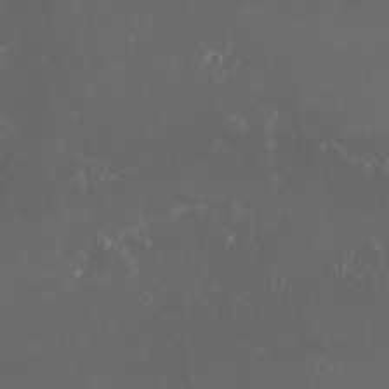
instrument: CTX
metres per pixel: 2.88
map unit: HNhu
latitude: 1.7638
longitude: 6.4440
